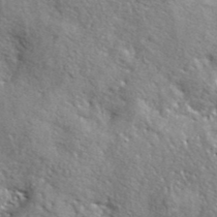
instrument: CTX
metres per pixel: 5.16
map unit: ANa
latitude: 41.0647
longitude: -87.0458
